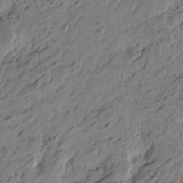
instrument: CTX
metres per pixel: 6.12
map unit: Htu
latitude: -5.6344
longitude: -179.4805
